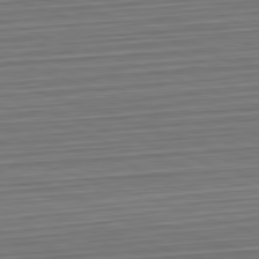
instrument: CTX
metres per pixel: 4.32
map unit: Hpe
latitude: -82.7274
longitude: 13.9178
